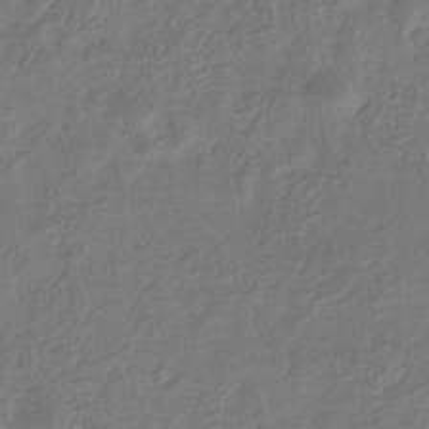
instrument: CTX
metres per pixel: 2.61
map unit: eHb
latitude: -34.0283
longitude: 77.0486
